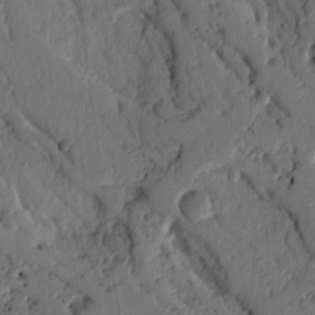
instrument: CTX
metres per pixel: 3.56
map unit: Ht
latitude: 9.8395
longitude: -77.7071
